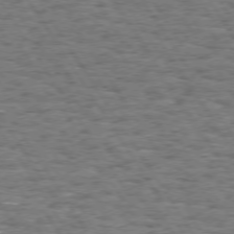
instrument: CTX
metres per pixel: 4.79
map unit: Hpe
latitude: 73.6316
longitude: -130.4601
